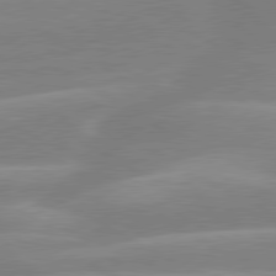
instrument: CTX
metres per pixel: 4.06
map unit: lApd
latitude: 80.1200
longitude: -134.4979
